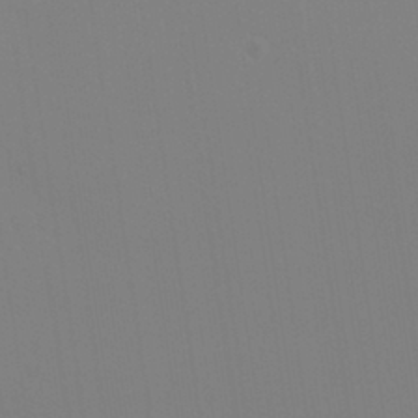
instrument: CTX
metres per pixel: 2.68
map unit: Nhu
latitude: 30.6491
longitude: -58.1011
